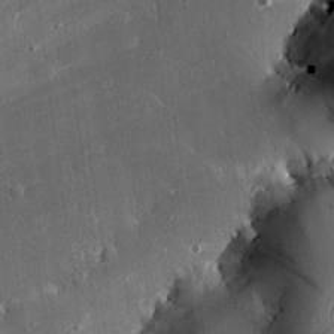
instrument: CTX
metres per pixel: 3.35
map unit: eHh
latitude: 24.9702
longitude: -89.9528
